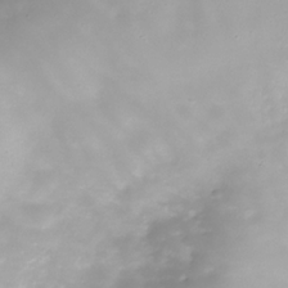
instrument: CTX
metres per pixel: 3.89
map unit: Hve
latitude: -30.8219
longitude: 90.1039
